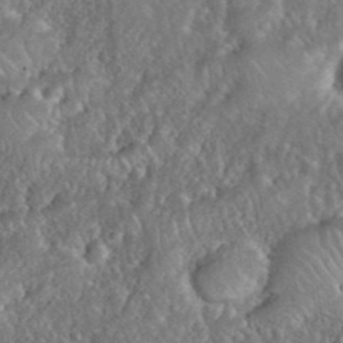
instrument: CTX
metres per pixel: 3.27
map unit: eHh
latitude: 40.0822
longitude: -57.8205
